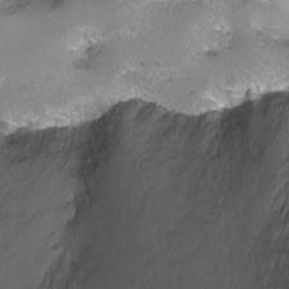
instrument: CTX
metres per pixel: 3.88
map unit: Ht
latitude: -6.8975
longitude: -35.1592
